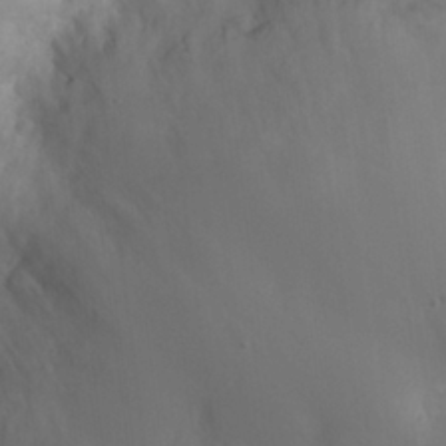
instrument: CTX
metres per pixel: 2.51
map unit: Nhu
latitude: 26.8569
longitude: -55.9906
